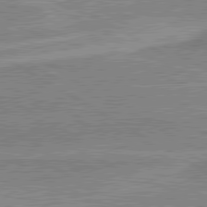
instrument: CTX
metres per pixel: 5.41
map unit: lApd
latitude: 80.6868
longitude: 143.2564
